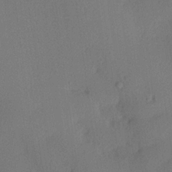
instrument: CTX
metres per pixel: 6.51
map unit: lHvf
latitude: 21.1781
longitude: 140.9919
